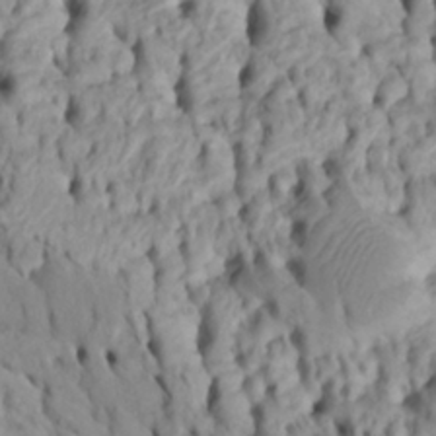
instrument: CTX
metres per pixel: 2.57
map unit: Htu
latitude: -5.2565
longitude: 152.8408
